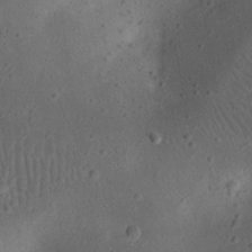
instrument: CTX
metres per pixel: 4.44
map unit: eHh
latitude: 23.0080
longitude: -69.9906
